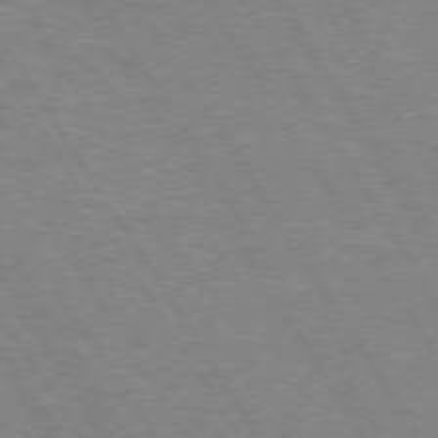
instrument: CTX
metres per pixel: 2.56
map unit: Hpe
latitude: 73.5560
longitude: -143.3482
